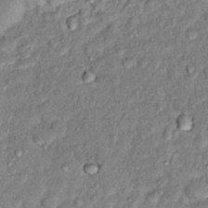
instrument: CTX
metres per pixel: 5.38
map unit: Hto
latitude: 14.7058
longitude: -33.9528
